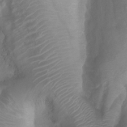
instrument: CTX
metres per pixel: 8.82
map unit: Htu
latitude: 3.6694
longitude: -21.5182
